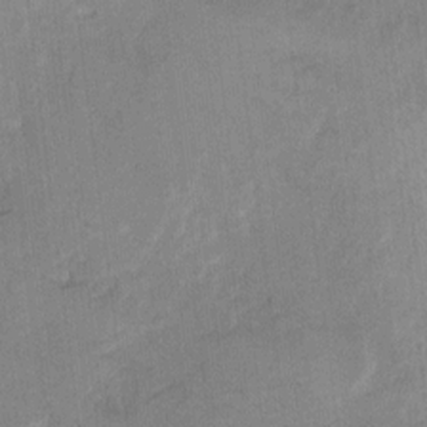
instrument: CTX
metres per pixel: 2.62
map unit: Hto
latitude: 9.7072
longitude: -35.9150
